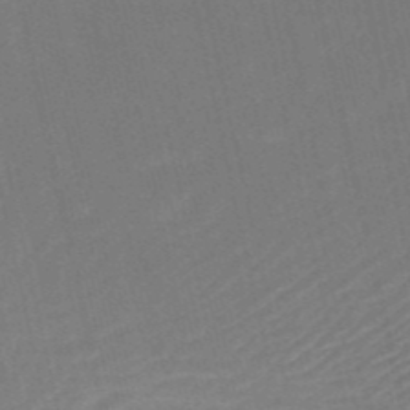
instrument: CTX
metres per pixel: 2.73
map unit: HNb
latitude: -51.9745
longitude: -48.9136
